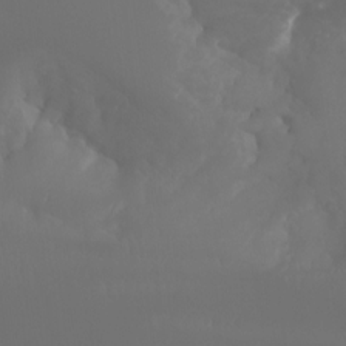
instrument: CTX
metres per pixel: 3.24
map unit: Aa
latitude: -8.8975
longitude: -78.1956
